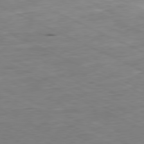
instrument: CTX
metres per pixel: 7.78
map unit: Ap
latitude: -80.7463
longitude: -75.2915
